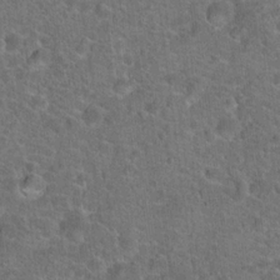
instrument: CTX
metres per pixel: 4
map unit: Hto
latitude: 19.7449
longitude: -43.4993
